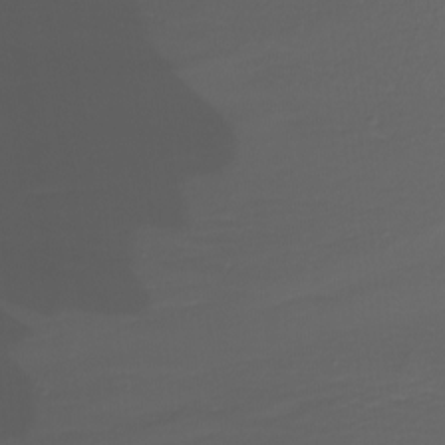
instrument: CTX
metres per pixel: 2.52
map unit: Nhu
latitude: -8.4818
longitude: -81.3293
